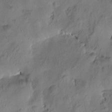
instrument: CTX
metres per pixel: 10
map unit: Htu
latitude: 0.1766
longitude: 175.8800
